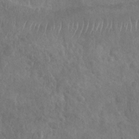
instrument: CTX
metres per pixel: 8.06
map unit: Nhu
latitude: -31.0486
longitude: -61.7827
